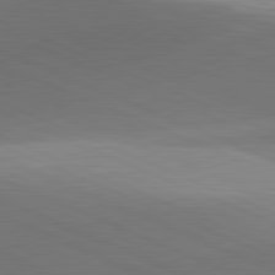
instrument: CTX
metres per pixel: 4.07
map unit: lApd
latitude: 81.9339
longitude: 143.1809
